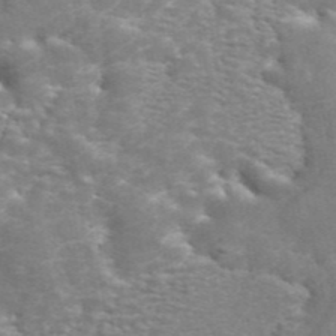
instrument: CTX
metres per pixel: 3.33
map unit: ANa
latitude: 44.9136
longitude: 27.0675
